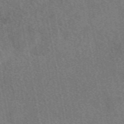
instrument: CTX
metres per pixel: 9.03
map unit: eAb
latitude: 49.8583
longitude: 115.7477
